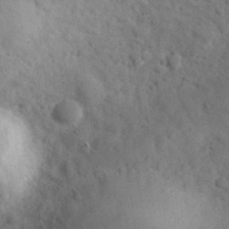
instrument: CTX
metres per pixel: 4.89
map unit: eHh
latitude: 30.6491
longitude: -70.7813
